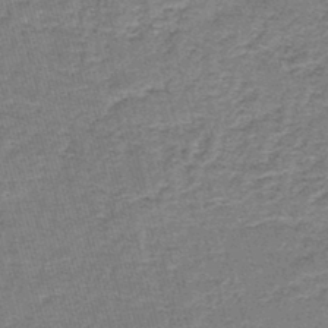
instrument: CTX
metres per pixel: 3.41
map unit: lHb
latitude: -43.5210
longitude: 55.9367
